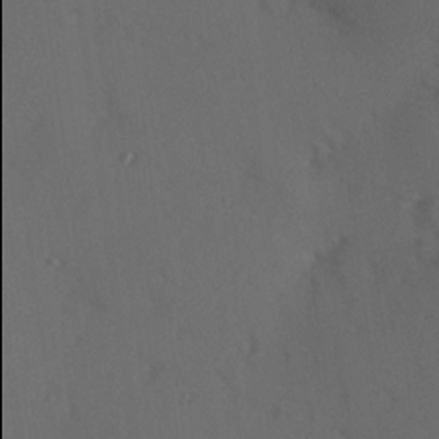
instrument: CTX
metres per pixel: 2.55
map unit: Hve
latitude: 13.3671
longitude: -89.9906
